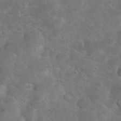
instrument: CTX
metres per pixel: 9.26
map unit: eHh
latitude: 36.9703
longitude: -66.9135
